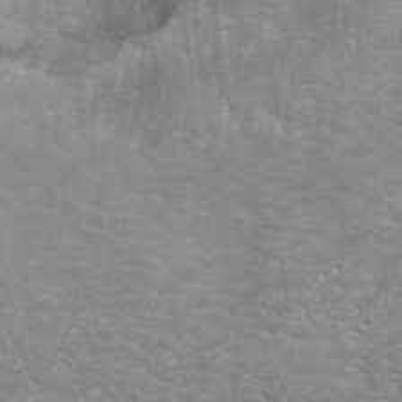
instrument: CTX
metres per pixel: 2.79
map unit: ANa
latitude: 44.2333
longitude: 22.4629
